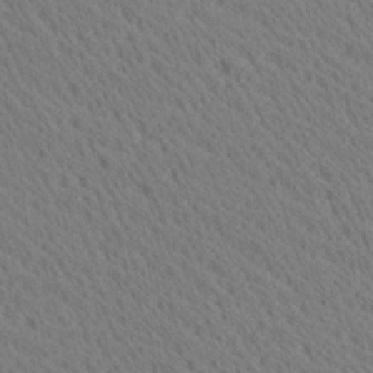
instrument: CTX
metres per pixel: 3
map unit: Ave
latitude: 20.7624
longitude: -139.3293
